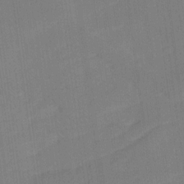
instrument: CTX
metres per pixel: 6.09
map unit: Ave
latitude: 17.4049
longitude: -137.1026
